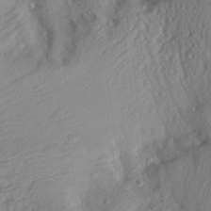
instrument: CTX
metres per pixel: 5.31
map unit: Aa
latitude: 28.5357
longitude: -132.7246
